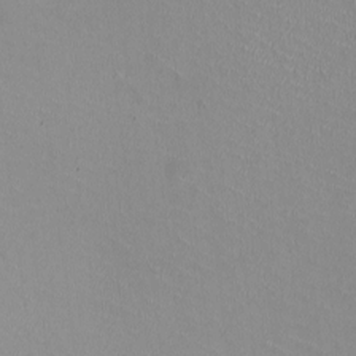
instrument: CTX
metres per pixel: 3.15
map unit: HNhu
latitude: -1.2376
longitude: -2.4034
